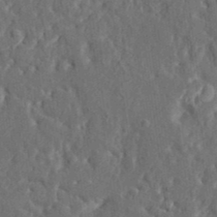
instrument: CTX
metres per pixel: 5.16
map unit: HNhu
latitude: 5.4993
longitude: 10.4818
